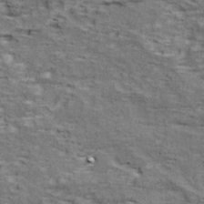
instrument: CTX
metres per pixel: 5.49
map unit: Ave
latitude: 18.0633
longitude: -133.9717
